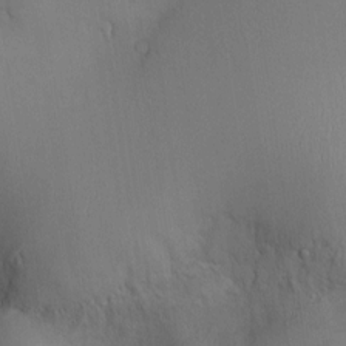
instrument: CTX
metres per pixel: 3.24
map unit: Hve
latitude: -11.3132
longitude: 174.1794
